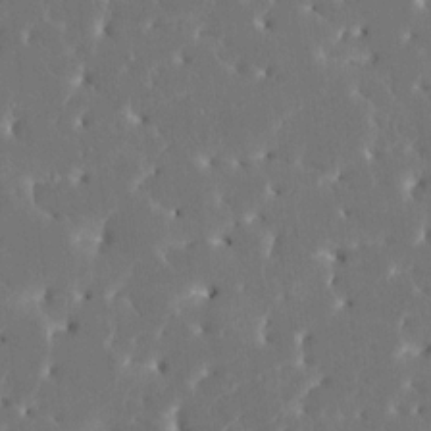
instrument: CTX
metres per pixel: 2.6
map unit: HNhu
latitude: 6.7624
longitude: -5.1403
